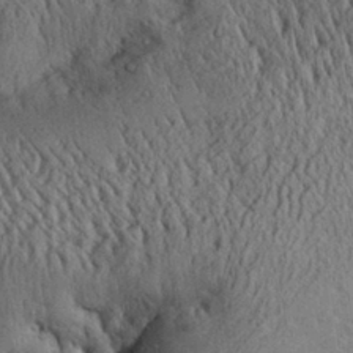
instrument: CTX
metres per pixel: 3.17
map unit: Aa
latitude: 28.9702
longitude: -134.8191
